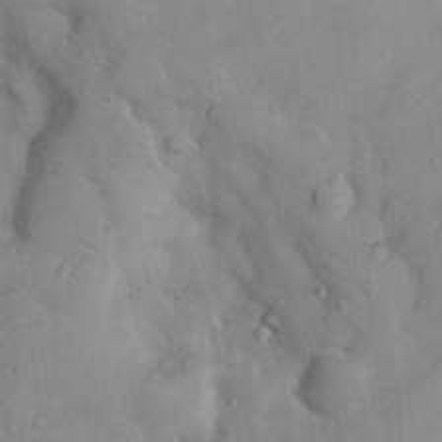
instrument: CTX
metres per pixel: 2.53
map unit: Nhu
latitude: 11.1781
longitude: -26.7624
